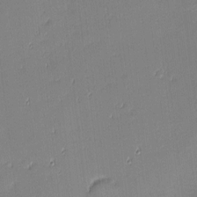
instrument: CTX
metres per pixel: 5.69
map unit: eHh
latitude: -3.1431
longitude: -81.7827
